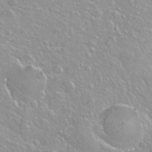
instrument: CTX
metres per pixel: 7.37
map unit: Hto
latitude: -7.5210
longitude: -46.2901
